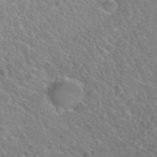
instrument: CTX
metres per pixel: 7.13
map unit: Hto
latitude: 36.6680
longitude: -47.4238
